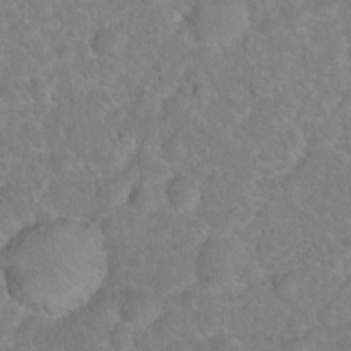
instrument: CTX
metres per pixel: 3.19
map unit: Hto
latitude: 16.9514
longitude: -40.5923
